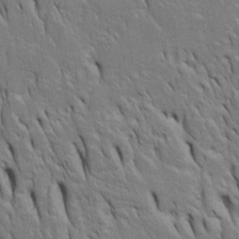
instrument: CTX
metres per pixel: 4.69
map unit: Htu
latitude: -4.0094
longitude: 151.1431
